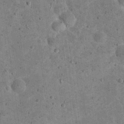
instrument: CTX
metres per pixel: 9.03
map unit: eHh
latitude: 20.7624
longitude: -63.4049
